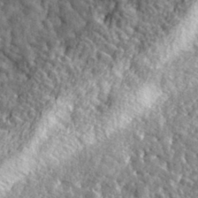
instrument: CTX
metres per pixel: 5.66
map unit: eHh
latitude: 35.5560
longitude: -80.4223
